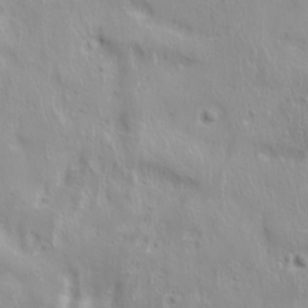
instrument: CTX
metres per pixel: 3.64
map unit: Ave
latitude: 17.5749
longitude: -133.4238
